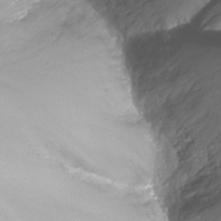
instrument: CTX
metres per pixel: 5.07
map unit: Nhu
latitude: -14.3873
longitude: -63.3671
